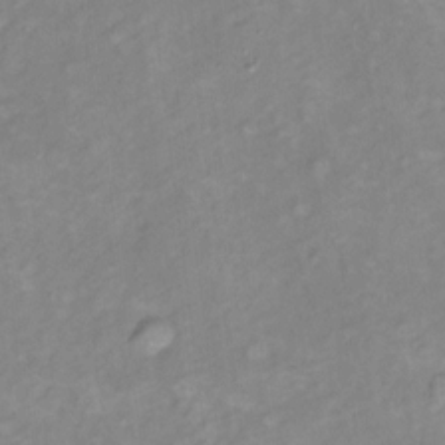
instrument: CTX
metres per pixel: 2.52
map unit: Hto
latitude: 7.4993
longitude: -36.5546
